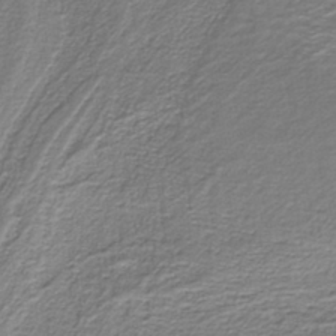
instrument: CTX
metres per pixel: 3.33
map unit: eAb
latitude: -39.1998
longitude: 53.1053
